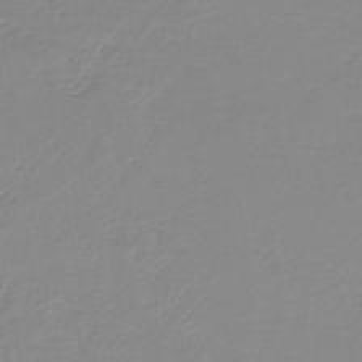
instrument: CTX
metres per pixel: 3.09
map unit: lHb
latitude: -44.3306
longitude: 54.7085
